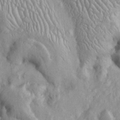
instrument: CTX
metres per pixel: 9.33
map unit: Htu
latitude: -6.5007
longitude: 153.7855
